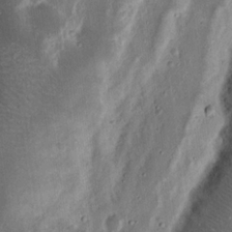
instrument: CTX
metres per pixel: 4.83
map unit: Nhu
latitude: 18.7057
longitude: -73.0270
